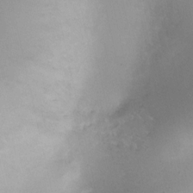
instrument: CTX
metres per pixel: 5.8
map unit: Nhu
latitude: 1.6694
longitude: -15.9717
